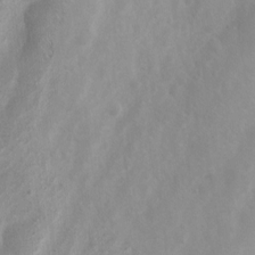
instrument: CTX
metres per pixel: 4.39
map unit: Ht
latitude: 2.9702
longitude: -26.8002
